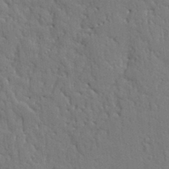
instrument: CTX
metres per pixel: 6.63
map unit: Ht
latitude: 10.5357
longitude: -77.1592
